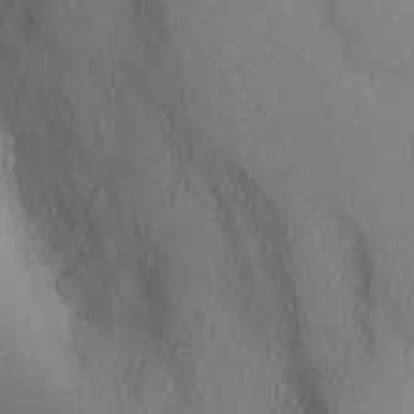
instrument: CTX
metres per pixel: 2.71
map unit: Nhu
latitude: 12.6680
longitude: -29.2726
